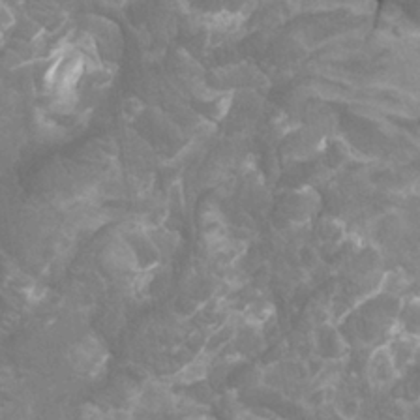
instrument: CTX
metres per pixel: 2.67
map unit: Htu
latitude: -12.2929
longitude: -71.5938
